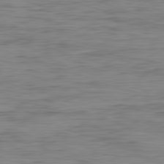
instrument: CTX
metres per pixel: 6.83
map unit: Ap
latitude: -82.2739
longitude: -78.7247
